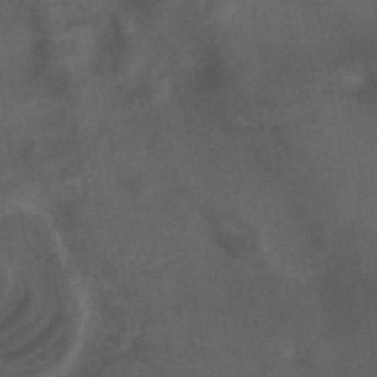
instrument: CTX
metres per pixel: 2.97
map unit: ANa
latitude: 39.8016
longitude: 29.1053
